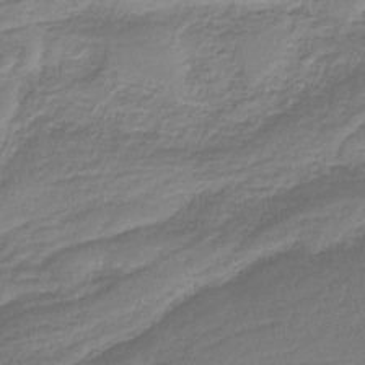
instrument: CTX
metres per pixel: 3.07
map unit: HNb
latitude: -36.4440
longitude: 56.6707
